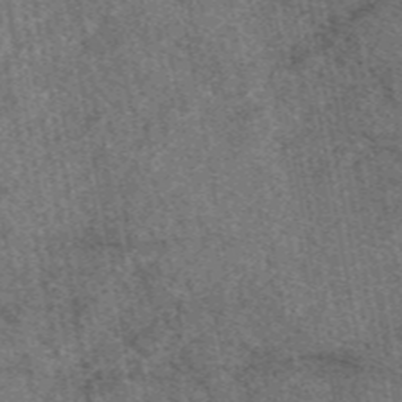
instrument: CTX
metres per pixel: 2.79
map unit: eAb
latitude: 48.0255
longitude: 108.7841
